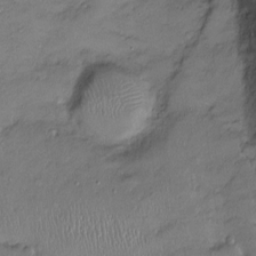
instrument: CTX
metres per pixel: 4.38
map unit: Ht
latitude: -2.5384
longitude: -14.4601
